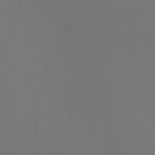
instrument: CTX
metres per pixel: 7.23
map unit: Ht
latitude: -4.8597
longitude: -62.2145
